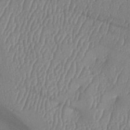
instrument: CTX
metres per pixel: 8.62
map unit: lAa
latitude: -7.9178
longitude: -129.1403
